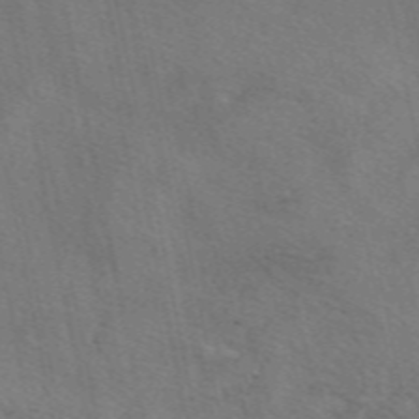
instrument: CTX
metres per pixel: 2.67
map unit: eAb
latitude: 50.7435
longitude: 110.7274
